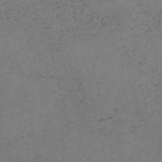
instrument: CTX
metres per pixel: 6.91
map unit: HNb
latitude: -55.1053
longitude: -47.4616
